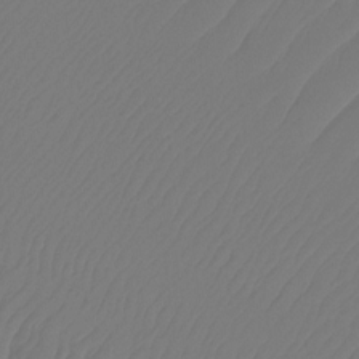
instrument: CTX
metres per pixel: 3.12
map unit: Ht
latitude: -14.8408
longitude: -49.3860
